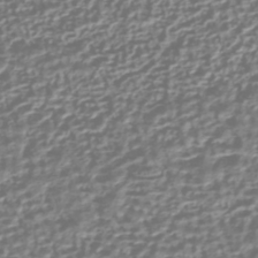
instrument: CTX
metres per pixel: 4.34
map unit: HNhu
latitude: -43.2187
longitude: 106.3118
